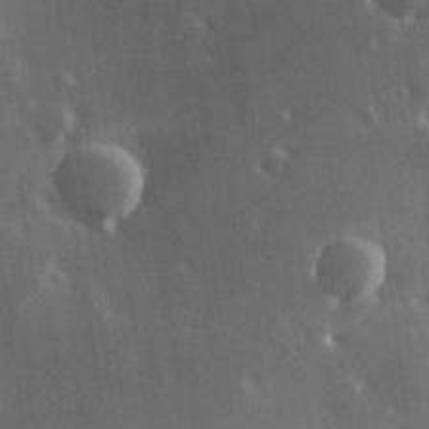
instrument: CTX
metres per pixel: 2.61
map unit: Hve
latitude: 26.8191
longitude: 147.5399
